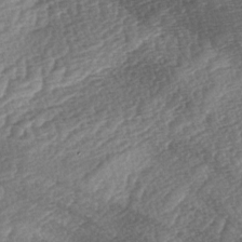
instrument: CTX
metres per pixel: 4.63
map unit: lAa
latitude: -3.1809
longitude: -127.6883
